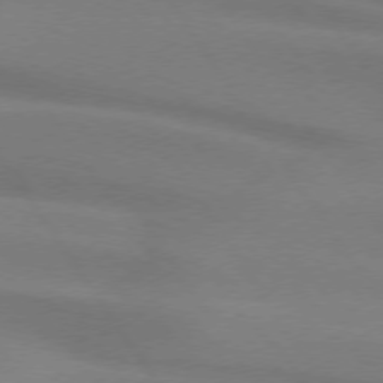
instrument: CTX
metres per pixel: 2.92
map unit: lApd
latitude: 74.1956
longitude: -63.1026
